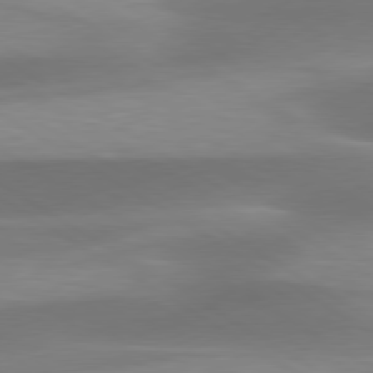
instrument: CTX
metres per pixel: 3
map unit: lApd
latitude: 79.5371
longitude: -93.6505
